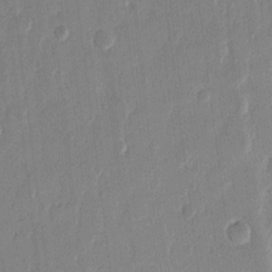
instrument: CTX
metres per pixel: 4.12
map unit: eHh
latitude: 12.8569
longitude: -68.8758
